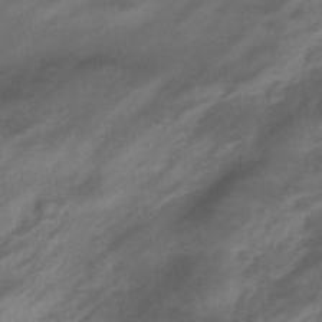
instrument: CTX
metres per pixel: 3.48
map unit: eHb
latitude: -43.5588
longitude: 85.3698
